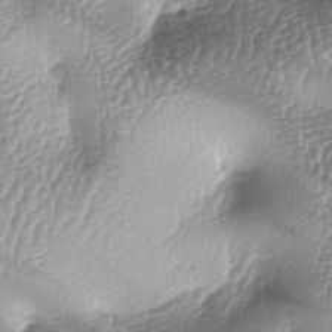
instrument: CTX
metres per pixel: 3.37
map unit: lAa
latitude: -6.2172
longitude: -128.0444
